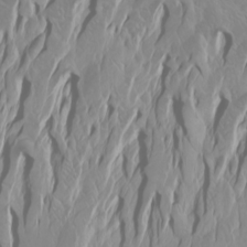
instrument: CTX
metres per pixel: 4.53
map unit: Htu
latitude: -4.5007
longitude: -89.1215
